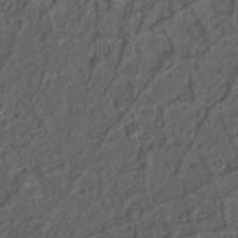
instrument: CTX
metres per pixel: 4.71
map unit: Nhu
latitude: 12.4979
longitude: -28.3656
